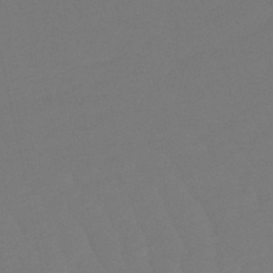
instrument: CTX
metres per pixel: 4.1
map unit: lHb
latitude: -49.5210
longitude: 82.9353
